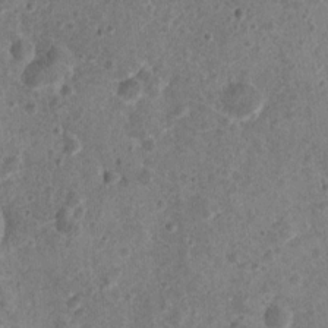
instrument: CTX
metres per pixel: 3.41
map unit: Nhu
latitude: 2.4601
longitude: -14.6113
